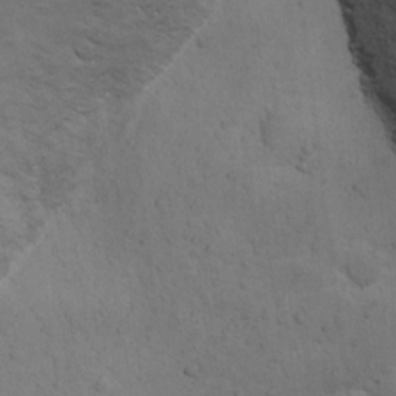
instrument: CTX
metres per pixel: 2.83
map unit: Ht
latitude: 13.1592
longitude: -39.8961
